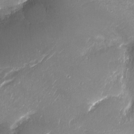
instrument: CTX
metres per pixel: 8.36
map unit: Ht
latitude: -16.2551
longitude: -42.0444
